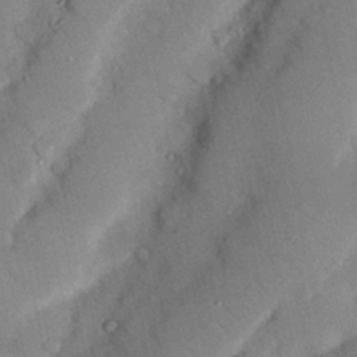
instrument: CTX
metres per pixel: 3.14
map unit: Nhu
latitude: 25.0269
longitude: -73.0837
